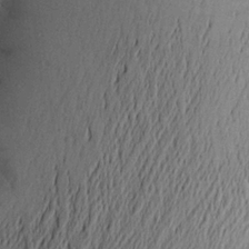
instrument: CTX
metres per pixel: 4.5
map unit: Aa
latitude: 22.9703
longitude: -145.0458
